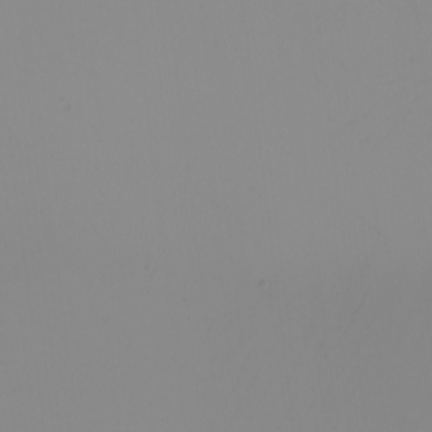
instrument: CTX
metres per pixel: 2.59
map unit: Nhu
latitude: -4.9352
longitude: -94.4412
